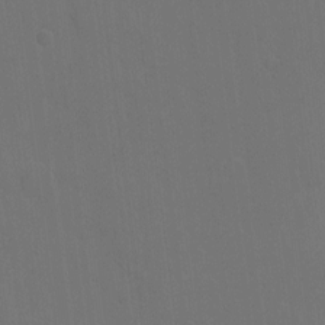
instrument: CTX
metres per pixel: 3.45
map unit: eHh
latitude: 5.1403
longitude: -65.8205
